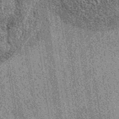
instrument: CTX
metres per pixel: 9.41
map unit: eAb
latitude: 37.8394
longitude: 107.5021
